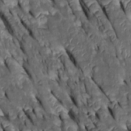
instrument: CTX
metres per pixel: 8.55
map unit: Htu
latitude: 0.0633
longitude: 148.3307
